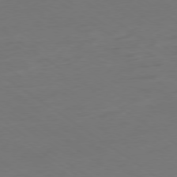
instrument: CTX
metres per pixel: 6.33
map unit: Ap
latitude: -79.1809
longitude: -61.3670
